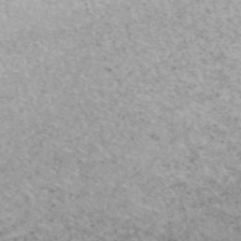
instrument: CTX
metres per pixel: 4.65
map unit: HNhu
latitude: -48.1606
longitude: 100.3684
